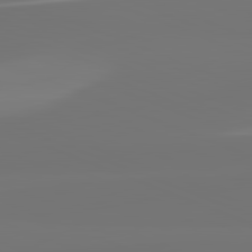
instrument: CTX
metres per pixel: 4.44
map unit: lApd
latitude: 82.0633
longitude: 154.8030
